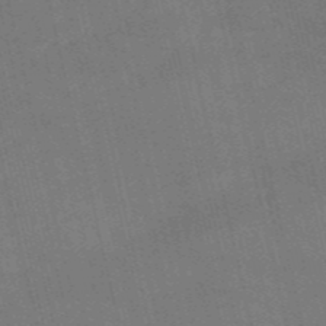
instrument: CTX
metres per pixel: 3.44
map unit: HNb
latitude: -52.7274
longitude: -40.9702
